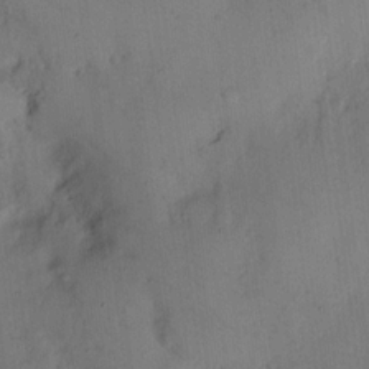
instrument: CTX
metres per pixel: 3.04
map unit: eHh
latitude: 13.7450
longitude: -62.7624
